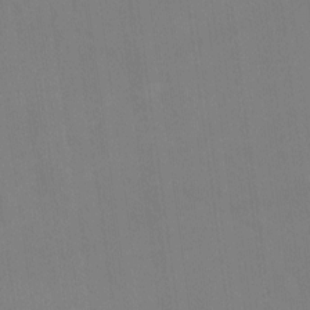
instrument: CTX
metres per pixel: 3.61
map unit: Hto
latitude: -12.8975
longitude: -40.3845
